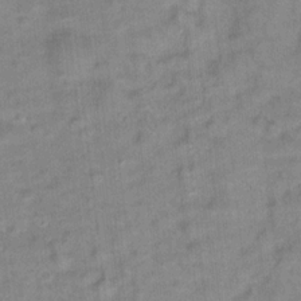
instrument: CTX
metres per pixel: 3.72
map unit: Hto
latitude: 16.7813
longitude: -38.8569
